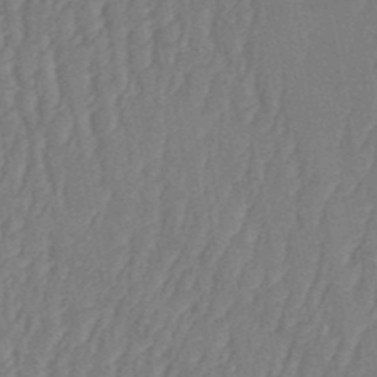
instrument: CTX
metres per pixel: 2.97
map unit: HNb
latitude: -52.1605
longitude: -50.3089
